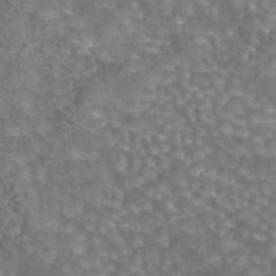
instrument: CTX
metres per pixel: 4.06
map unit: eAb
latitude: 44.2333
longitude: 106.1039
